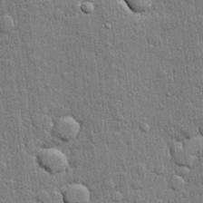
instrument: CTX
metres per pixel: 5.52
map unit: lHvf
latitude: 21.9528
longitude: 143.0675
